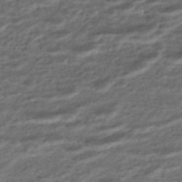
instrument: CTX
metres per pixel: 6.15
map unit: ANa
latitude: -45.0675
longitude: 105.5588
